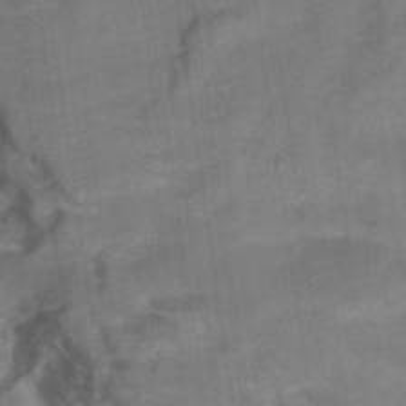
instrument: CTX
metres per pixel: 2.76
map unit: Hto
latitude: 39.1214
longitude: -41.9339
